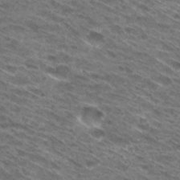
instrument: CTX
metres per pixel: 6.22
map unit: Hto
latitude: 31.1404
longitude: -46.4979
